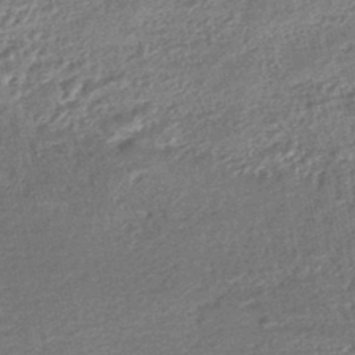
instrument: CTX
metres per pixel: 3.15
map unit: HNhu
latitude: -46.9919
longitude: 102.2740
